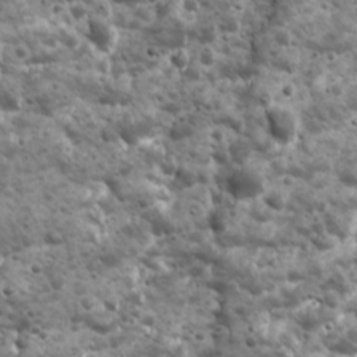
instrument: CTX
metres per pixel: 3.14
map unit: Ave
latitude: 16.8191
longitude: -133.1970
